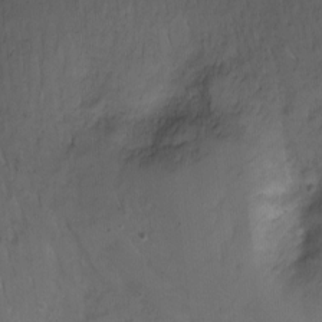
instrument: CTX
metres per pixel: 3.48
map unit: Nhu
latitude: -11.1431
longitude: -45.5182
